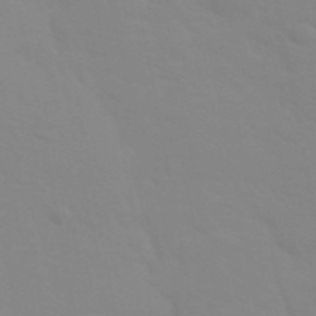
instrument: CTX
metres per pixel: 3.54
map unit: Aa
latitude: 32.8758
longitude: -145.5371
